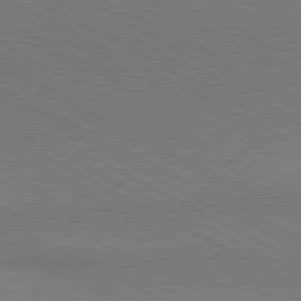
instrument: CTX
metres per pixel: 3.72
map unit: lApd
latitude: 80.9514
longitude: 149.7667
